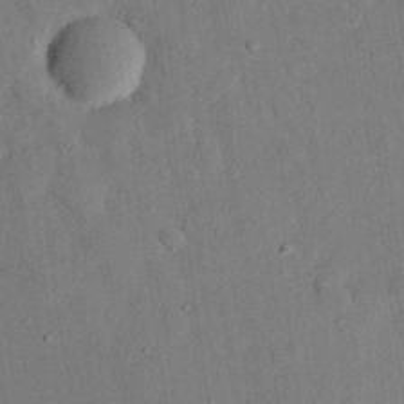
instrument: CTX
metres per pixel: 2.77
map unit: eHh
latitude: 26.6302
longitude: -79.6883
